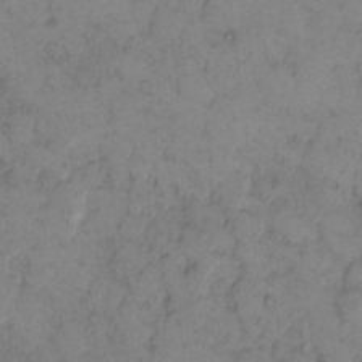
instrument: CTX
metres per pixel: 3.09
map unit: eHh
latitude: 11.6316
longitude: -62.8380
